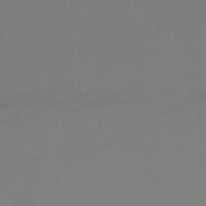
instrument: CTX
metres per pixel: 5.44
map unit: lHb
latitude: -49.5777
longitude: 70.3117
